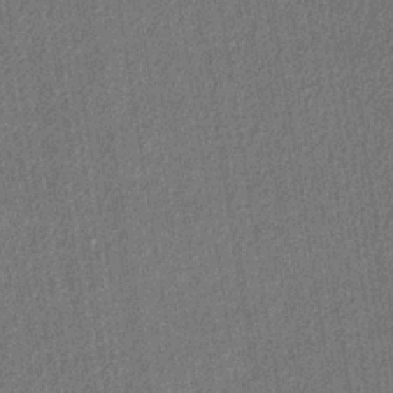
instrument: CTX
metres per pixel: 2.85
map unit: lHb
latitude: -35.7478
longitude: 63.0486
